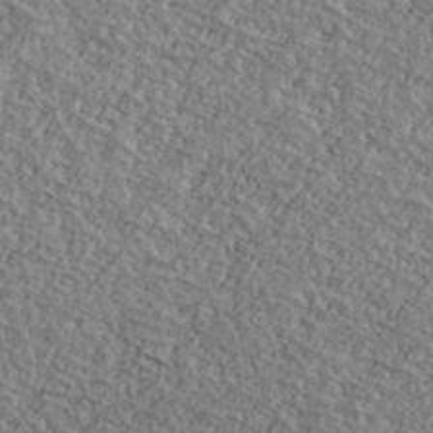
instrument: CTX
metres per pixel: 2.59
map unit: Ave
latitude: 40.7057
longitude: -111.2159
